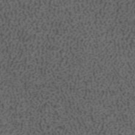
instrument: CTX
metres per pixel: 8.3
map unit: ANa
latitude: 41.3481
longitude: 27.5777
